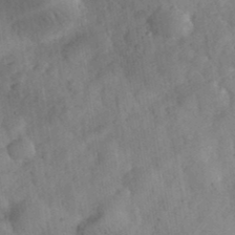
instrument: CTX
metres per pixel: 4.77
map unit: eHh
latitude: 36.7435
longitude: -67.8961
